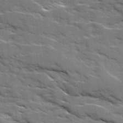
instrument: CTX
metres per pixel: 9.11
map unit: Ave
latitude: 18.1200
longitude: -129.9717
